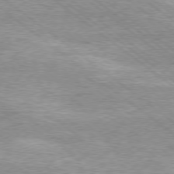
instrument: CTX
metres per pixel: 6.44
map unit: Ap
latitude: -79.1242
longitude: -82.5734
